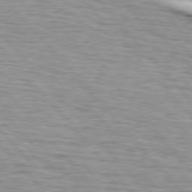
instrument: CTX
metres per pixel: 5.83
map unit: lApd
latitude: 75.9150
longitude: -82.8191
